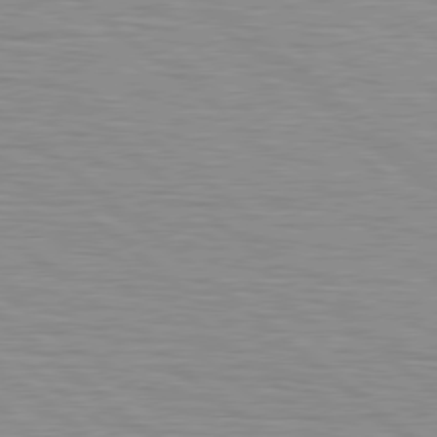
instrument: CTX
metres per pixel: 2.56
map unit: Hpe
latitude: 78.8947
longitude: -140.3089
